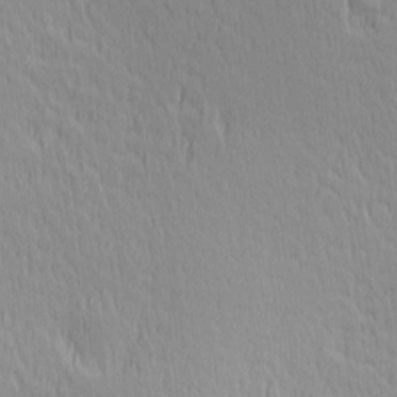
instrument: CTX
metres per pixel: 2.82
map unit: Hve
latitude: 12.1389
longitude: -90.5168
